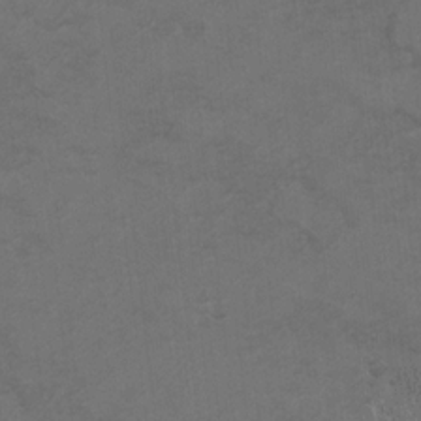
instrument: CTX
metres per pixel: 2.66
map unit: Hto
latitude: 8.1389
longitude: -35.2537
